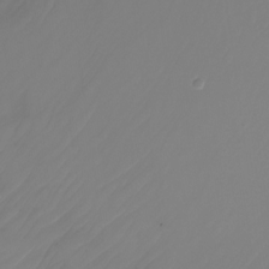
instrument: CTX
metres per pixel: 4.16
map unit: Nhu
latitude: -24.0661
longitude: -71.6694
